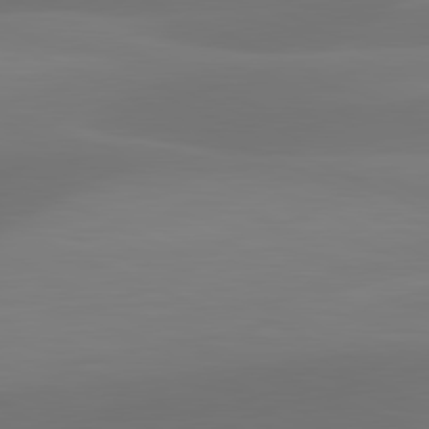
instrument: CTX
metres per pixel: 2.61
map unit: lApd
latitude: 81.4237
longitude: 128.3873
